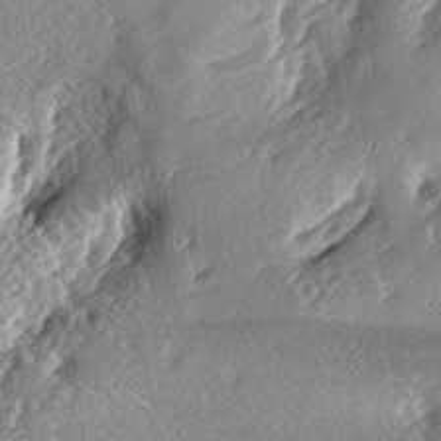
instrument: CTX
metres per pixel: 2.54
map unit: lAa
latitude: -6.5385
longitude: -124.7246
